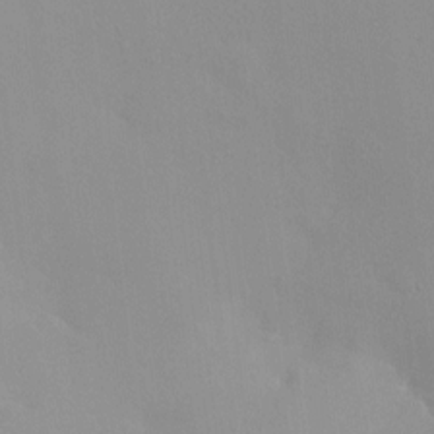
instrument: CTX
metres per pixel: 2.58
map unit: HNhu
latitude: 6.2900
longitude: 2.1416
